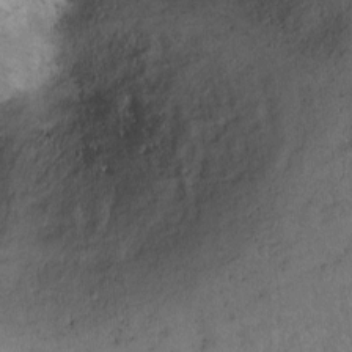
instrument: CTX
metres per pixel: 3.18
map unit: Ht
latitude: -5.8233
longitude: -36.9892
